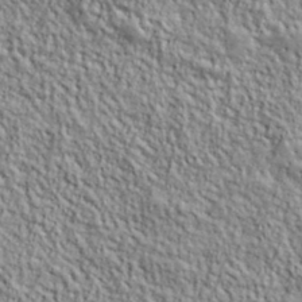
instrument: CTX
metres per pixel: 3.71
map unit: lHvf
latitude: 39.2159
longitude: -90.4223
